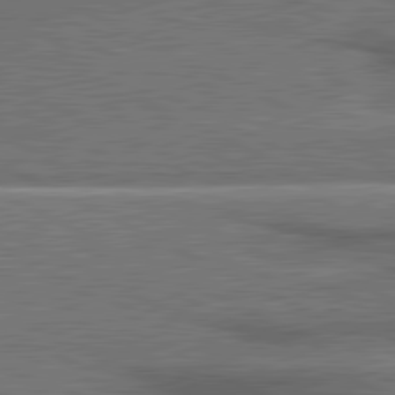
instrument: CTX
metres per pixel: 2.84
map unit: lApd
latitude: 81.1970
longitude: 141.4454
